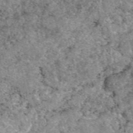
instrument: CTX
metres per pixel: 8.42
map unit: eAb
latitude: 49.3671
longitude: 109.2376
